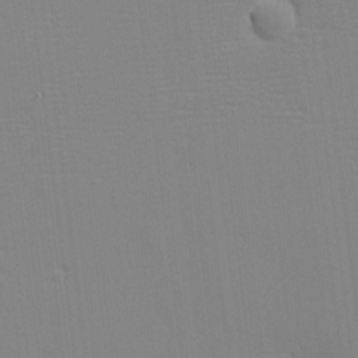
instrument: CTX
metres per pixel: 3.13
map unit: eHh
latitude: -3.4454
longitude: -80.3656
